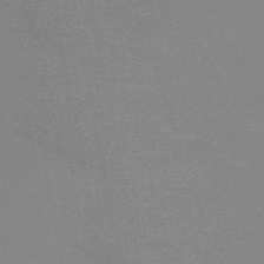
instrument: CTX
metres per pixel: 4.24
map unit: HNb
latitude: -48.4818
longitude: -49.3671
